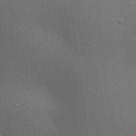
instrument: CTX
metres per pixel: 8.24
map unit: lAa
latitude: 20.4979
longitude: -138.5924
